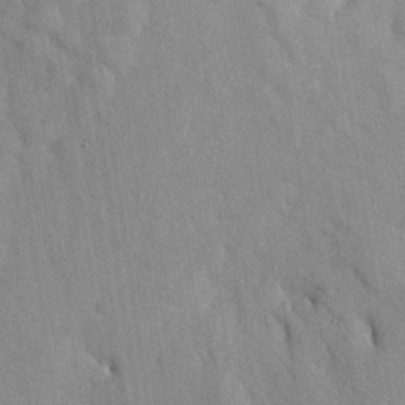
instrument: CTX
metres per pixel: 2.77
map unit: Nhu
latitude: 27.0270
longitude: -71.9906
